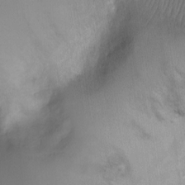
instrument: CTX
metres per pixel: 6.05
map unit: Ht
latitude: -2.7085
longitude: -28.9136
